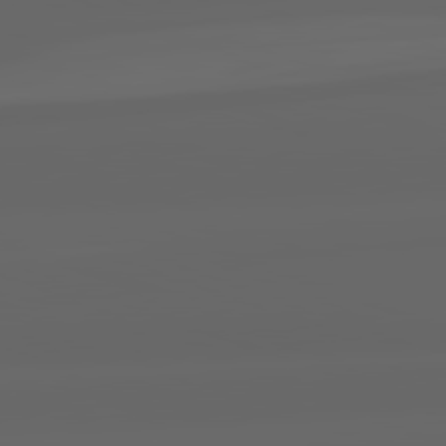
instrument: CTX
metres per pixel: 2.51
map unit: lApd
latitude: 82.3089
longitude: -168.7813
